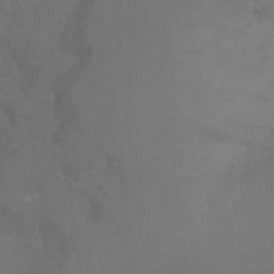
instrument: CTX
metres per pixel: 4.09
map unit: Ht
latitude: 1.9906
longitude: -28.7624
